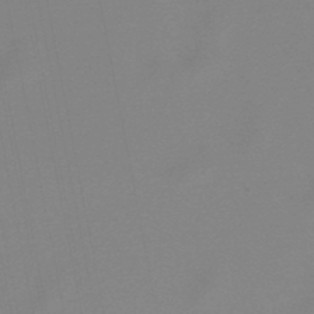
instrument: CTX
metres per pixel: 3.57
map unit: lHb
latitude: -48.7463
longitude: 72.2550
